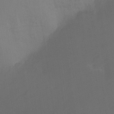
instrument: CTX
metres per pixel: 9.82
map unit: Nhu
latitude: -8.7274
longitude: -79.8206
